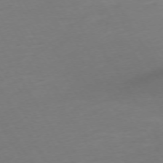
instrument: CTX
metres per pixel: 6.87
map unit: Ap
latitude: -74.5763
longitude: -68.4412
